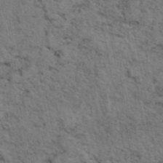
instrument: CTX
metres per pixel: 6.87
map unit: eAb
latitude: 44.8569
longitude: 113.1620
